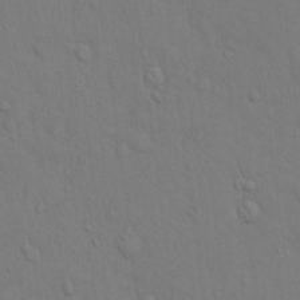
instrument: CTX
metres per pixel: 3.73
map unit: Hto
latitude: 13.2537
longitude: -56.8380
